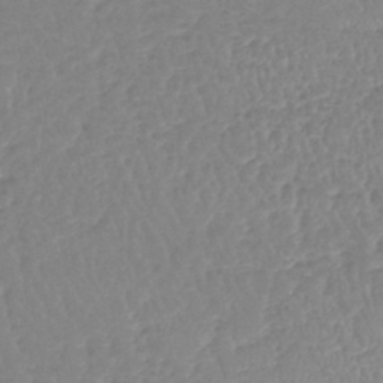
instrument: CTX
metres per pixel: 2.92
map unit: lHb
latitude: -40.4251
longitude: 68.3306
